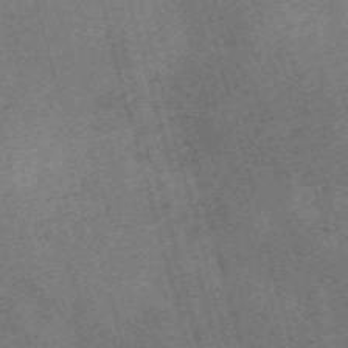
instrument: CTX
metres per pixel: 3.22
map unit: Nve
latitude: -59.7855
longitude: 63.7666
